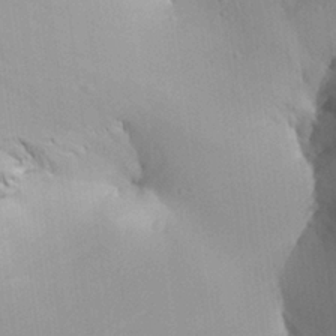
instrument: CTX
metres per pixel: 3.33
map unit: Aa
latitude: 26.1956
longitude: -142.6491
